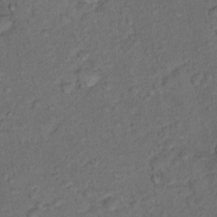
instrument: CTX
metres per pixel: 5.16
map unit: Hto
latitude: 15.8584
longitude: -31.3293
